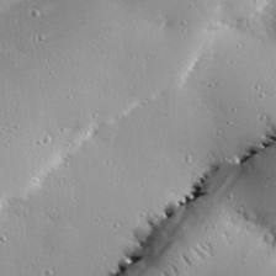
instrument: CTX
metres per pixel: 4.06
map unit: eHh
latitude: 25.4426
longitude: -88.9136
